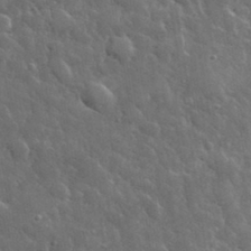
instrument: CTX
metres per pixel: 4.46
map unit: lHvf
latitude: 34.1200
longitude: -86.6868
